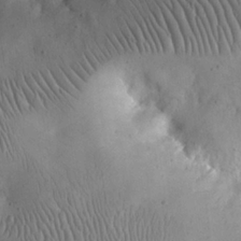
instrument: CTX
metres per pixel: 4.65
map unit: eHh
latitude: 24.4601
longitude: -66.7057
